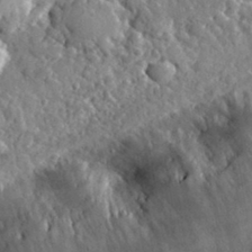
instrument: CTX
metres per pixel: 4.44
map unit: lHvf
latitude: 34.5168
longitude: -87.1214
